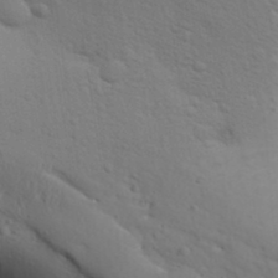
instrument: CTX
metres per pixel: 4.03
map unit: Aa
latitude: 31.5560
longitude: -146.3279
